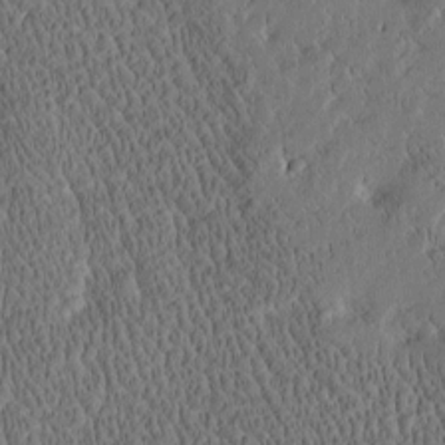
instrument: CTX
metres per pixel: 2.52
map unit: Htu
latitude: -4.1983
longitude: 174.8785
